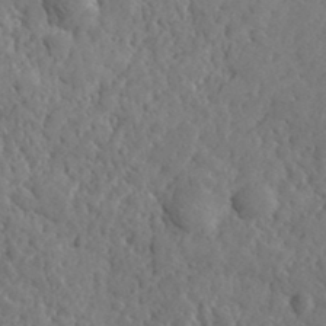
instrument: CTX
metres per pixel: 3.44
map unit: lHvf
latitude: 35.3670
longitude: -86.7057
